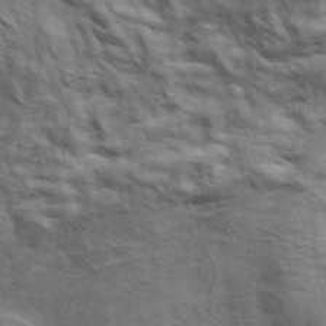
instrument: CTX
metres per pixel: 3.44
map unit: lHvf
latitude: 38.6679
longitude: -89.2348
